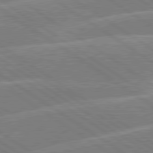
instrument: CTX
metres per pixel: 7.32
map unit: lApd
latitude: 79.6694
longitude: -130.4601
